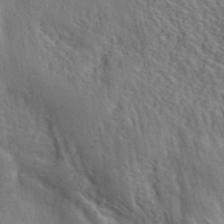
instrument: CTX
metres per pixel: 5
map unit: ANa
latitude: 41.9717
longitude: 53.8044
